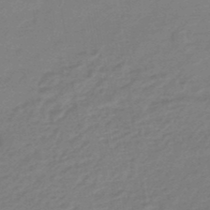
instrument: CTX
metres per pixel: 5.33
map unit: eHb
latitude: -45.8422
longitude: 89.5210
